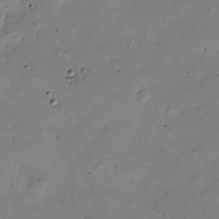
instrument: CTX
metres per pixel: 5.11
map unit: Nve
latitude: -25.7666
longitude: 106.4251
